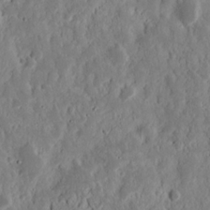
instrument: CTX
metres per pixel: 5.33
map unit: Nhu
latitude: 13.8583
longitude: -73.0270
